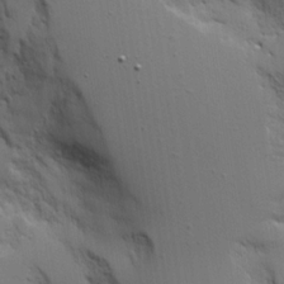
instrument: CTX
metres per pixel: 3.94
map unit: Aa
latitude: 19.1025
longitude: -125.4426
